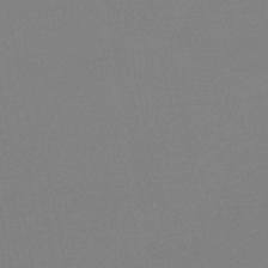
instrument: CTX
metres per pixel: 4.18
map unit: lHb
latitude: -46.5196
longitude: 69.4265
